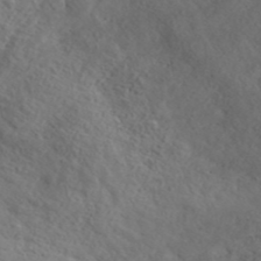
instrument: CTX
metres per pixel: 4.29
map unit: ANa
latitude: 42.3656
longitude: 27.1242
